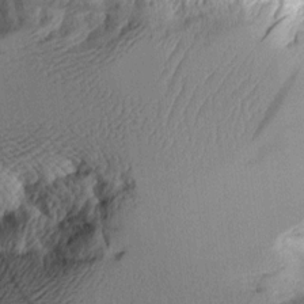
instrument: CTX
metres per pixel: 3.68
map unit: Aa
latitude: 11.4238
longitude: -127.7828
